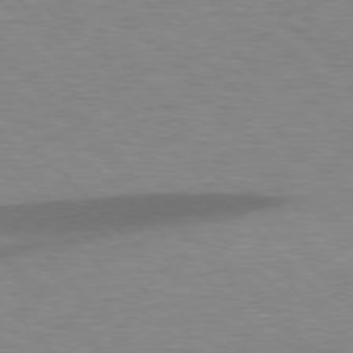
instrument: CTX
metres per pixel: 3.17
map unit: lApd
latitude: 77.6882
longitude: -59.3104
